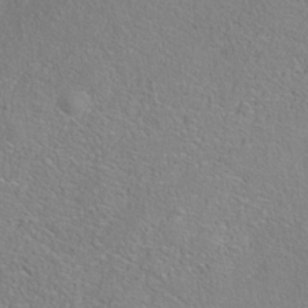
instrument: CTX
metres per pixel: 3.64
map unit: Nhe
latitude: -38.4062
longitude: 139.0109
